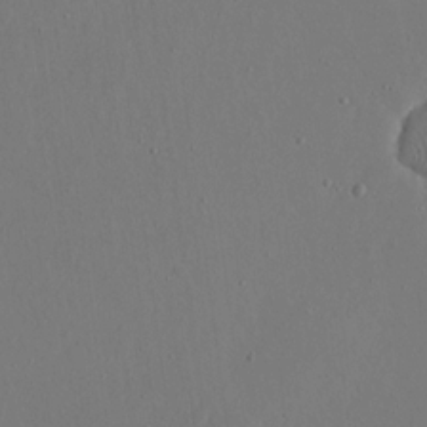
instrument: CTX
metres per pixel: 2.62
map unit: eHh
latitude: 16.3089
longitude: -69.8583
